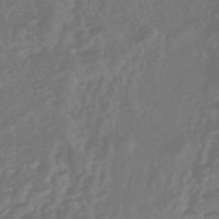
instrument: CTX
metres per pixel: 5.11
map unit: HNhu
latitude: -46.7652
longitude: 91.7289
